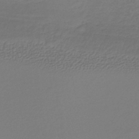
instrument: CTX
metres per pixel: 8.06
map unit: lHb
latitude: -34.4440
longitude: 61.2565
